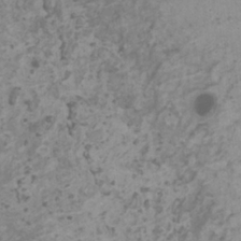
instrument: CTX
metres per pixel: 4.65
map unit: HNhu
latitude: -0.4629
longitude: 2.7085
